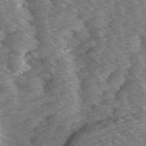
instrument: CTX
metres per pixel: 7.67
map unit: Ave
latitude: 14.7436
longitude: -103.4048
